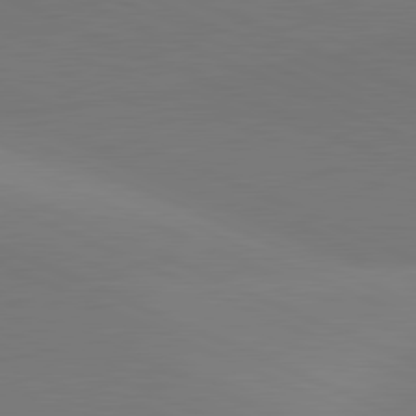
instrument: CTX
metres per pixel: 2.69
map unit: lApd
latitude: 81.7827
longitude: 144.6141
